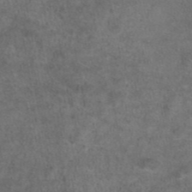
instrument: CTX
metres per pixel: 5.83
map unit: eAb
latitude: 44.9136
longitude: 108.5574
